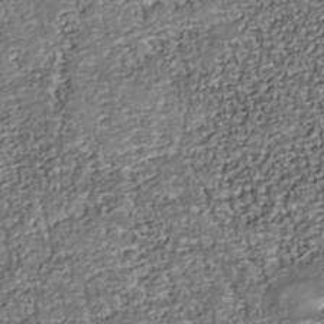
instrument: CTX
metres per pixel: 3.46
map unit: Nhu
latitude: -37.9556
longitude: -81.3482
